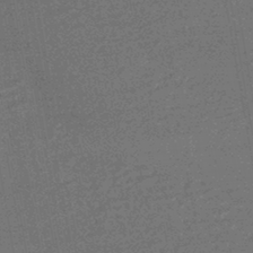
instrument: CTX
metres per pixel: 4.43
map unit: HNhu
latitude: -43.9178
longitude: 99.1809
